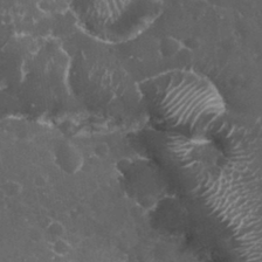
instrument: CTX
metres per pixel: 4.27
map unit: eHh
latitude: 33.0836
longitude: -62.1011
